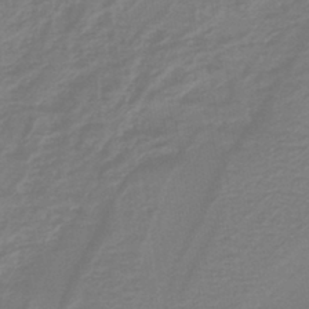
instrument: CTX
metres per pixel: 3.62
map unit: lHb
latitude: -41.8989
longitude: 52.8030
